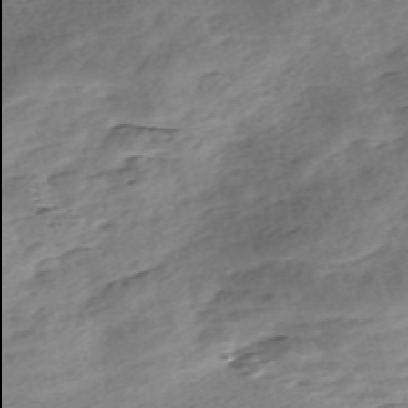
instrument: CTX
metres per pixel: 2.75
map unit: Nve
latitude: -58.2928
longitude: 54.0094
